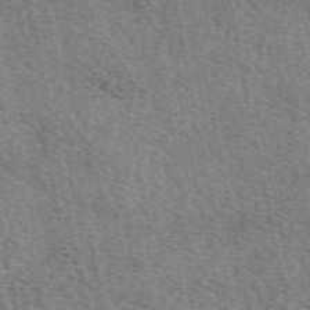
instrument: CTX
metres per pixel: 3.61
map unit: eAb
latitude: 50.8002
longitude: 113.5021
